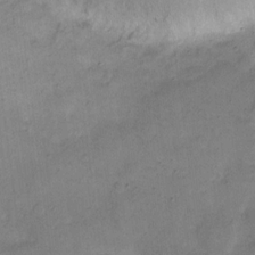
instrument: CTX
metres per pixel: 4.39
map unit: eHh
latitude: 11.4049
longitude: -64.5168
